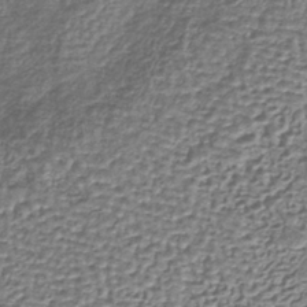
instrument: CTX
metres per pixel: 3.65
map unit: lHb
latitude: -39.6911
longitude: 61.3699
